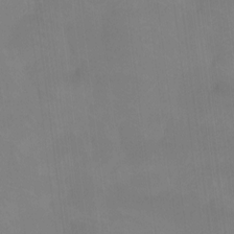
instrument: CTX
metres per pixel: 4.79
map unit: Htu
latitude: -14.5574
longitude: -46.2712
